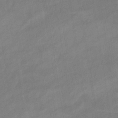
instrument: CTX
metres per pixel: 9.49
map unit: eHb
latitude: -37.0297
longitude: 79.5021
